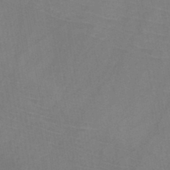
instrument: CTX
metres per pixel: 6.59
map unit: HNb
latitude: -45.1053
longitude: -39.7072
